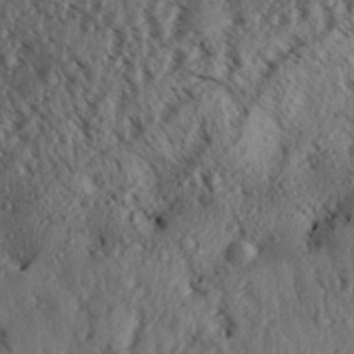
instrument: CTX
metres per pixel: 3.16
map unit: Aa
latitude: 31.0837
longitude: -137.5560
